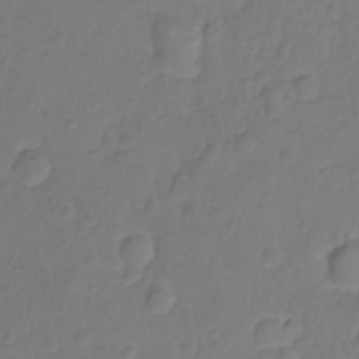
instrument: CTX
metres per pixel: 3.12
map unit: Nhu
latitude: -11.5966
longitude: -22.7435
